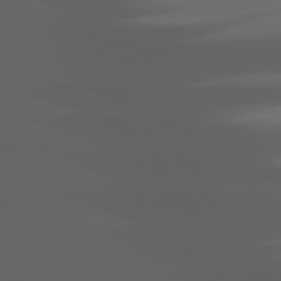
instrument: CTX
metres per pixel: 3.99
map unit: lApd
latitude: 81.4993
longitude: -145.9717
